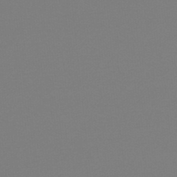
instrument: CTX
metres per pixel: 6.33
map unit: lHb
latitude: -48.6708
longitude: 65.6722
